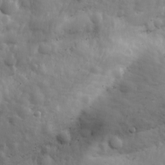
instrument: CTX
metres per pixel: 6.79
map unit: Ave
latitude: 18.6868
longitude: -133.4615
